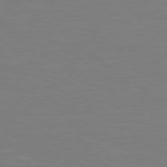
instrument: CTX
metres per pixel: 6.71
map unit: Hpe
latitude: 78.6302
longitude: -149.4804
